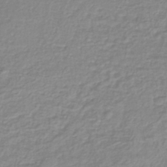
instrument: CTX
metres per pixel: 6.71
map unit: lHb
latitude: -40.0094
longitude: 61.1242
